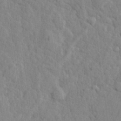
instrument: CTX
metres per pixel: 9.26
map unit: lHvf
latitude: 24.5545
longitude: 143.2376
